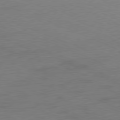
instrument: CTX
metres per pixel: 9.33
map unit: Ap
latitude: -77.9178
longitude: -74.4223
